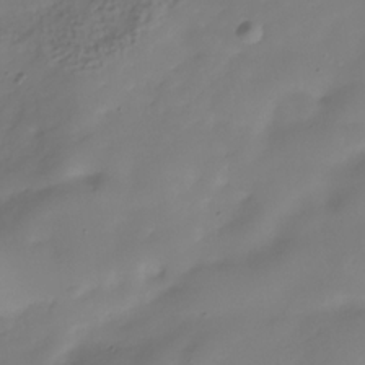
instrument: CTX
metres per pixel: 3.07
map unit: Hve
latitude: -31.0486
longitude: 89.8233
